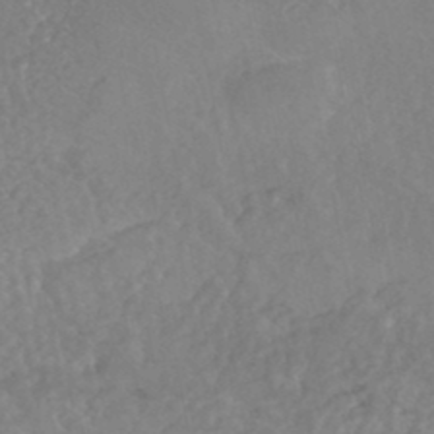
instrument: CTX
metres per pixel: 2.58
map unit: HNhu
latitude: -46.1983
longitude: 97.7667
